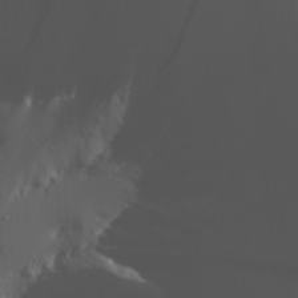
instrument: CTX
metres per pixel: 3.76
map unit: Aa
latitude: 29.9150
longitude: -133.2159
